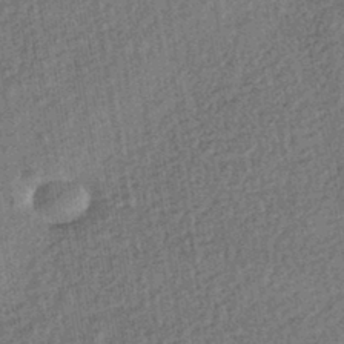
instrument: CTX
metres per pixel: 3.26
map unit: HNhu
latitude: -43.2564
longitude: 98.7841
